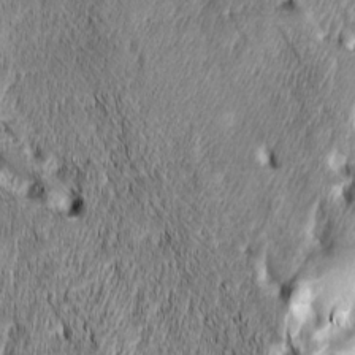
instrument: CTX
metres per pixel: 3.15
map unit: lAa
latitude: -4.8030
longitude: -122.4223
